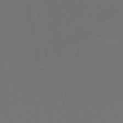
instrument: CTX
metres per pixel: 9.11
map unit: lHb
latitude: -47.5399
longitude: 64.4818
